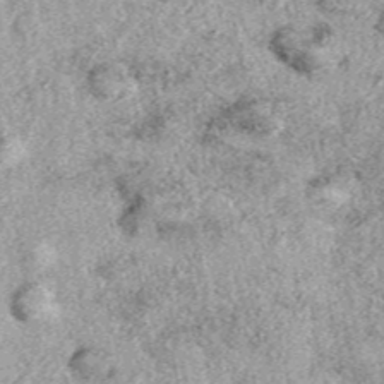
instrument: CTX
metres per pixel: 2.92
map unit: eAb
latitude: 39.0647
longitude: 110.2362
